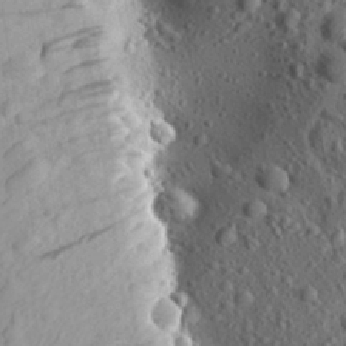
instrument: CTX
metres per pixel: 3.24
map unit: Aa
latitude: 24.4601
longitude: -144.1767
